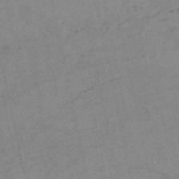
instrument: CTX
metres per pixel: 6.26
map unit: HNb
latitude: -54.6708
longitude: -43.6505
